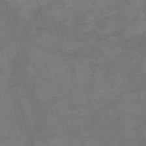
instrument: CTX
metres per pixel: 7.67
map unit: HNb
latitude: -54.3117
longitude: -44.3467
